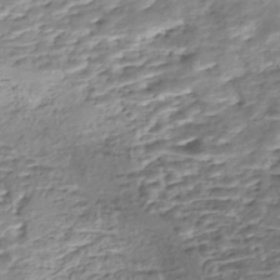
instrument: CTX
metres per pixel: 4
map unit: Nhe
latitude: -48.0094
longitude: -172.4601
